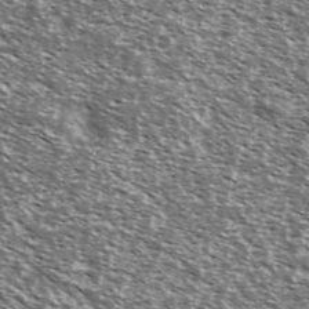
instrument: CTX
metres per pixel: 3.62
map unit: Ave
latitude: 37.4238
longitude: -108.4223
